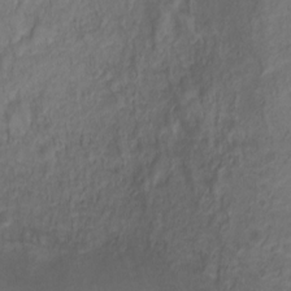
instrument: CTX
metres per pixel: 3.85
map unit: Ht
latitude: 1.8583
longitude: -34.7057
